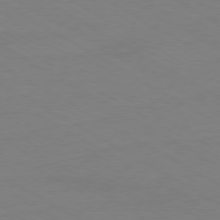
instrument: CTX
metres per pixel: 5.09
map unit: Ap
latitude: -79.4454
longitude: -83.4426
